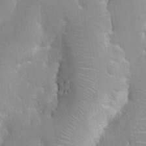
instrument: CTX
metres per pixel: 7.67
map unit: HNhu
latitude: 0.8569
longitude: -4.1389
